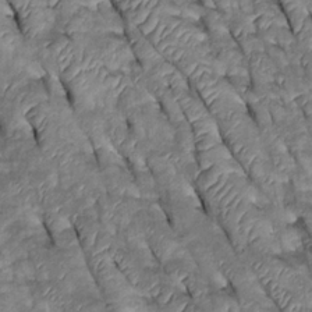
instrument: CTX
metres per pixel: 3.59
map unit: Htu
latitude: 0.4790
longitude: 148.0283
